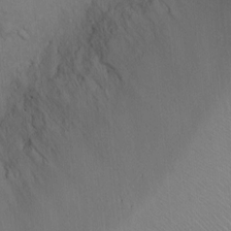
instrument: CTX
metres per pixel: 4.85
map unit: Ht
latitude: -4.1416
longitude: -14.5546
